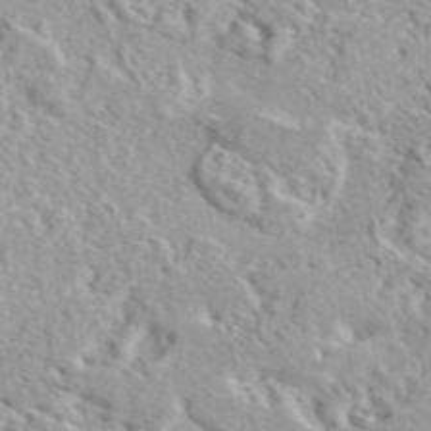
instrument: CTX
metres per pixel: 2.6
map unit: eAb
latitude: 44.1389
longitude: 114.8219
